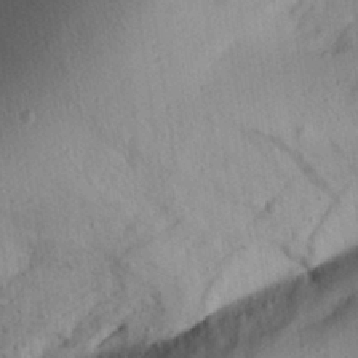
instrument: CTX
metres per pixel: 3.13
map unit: Aa
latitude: 30.7247
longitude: -134.1011
